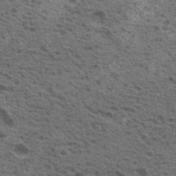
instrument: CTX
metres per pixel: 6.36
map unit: Hto
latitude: 19.8772
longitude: -31.8584
